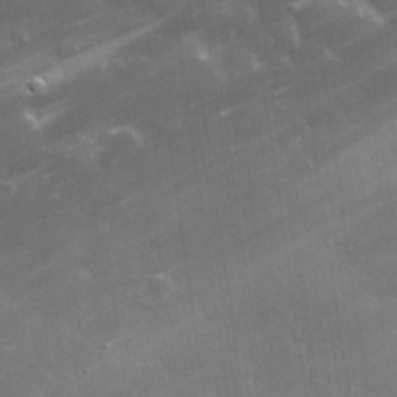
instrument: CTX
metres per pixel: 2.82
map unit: lHvf
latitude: 32.8002
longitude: -92.5356
